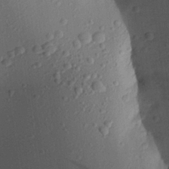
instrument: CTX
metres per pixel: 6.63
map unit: Aa
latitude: 22.3089
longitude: -147.2348
